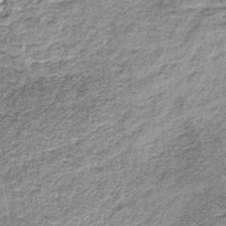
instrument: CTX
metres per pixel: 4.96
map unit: lHb
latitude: -36.7652
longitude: 64.9542
